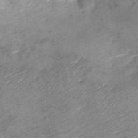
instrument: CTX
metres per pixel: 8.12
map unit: Hto
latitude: 11.8772
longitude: -36.7057
